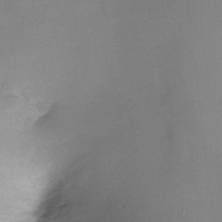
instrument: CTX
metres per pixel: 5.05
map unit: Ht
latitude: -12.5952
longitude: -44.9136
